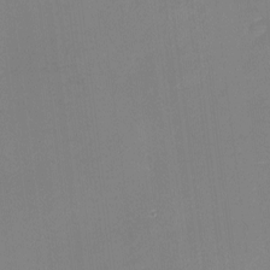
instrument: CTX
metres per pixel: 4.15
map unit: eHh
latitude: -2.5195
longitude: -80.0822
